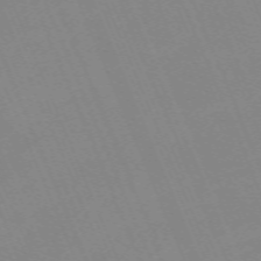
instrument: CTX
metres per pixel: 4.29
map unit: Nhu
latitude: -67.0108
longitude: 38.6141
